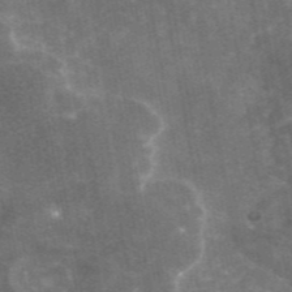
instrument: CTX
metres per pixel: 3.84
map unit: eAb
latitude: 45.9717
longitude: 119.8044
